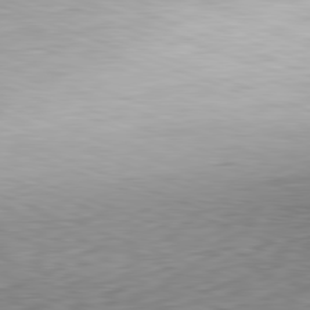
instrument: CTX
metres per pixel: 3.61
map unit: Hpe
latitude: -82.1795
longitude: 15.4833
